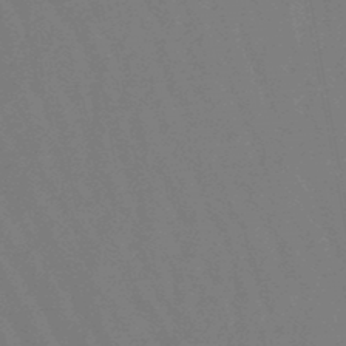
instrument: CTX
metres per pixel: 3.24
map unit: eHb
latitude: -47.0108
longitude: 80.1606
